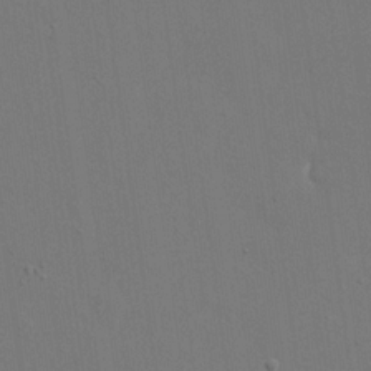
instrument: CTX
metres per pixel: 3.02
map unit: eHh
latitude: 18.8380
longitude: -69.5749
